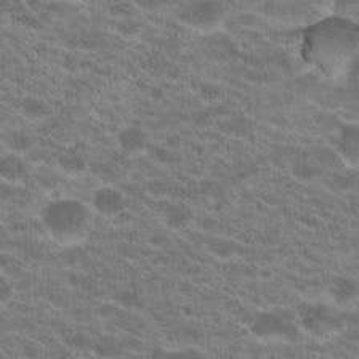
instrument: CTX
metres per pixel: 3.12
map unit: Hto
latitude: 21.4049
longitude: -39.0836
